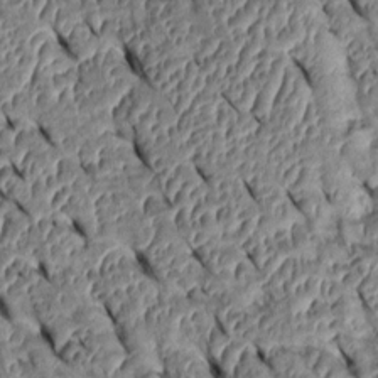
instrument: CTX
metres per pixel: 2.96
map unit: Htu
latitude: 1.3103
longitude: 148.0472
